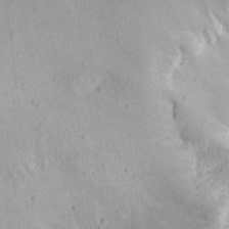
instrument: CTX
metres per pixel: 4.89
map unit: Aa
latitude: 13.3482
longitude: -140.9513
